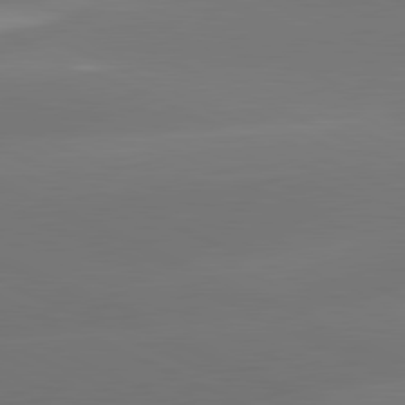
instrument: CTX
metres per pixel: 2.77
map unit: lApd
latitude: 81.7639
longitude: -164.4412
